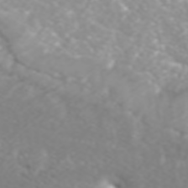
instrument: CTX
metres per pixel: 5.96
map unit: ANa
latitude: 43.1592
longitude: 28.4062
